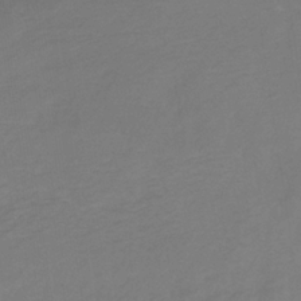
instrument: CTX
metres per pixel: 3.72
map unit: HNb
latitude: -33.0676
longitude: 54.9164
